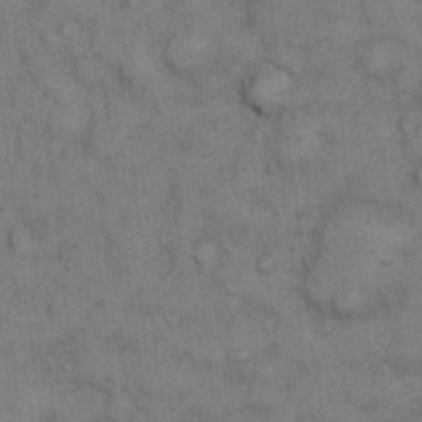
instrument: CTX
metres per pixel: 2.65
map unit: eHh
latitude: 13.2159
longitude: -63.0081
